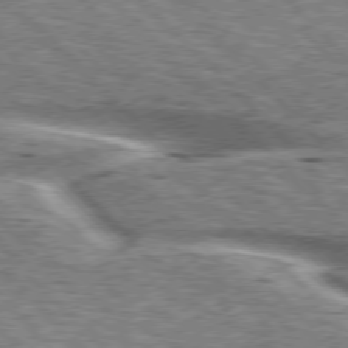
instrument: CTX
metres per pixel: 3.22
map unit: lApd
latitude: 76.1200
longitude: -58.6113
